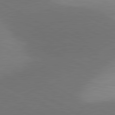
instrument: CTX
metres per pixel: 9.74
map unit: lApd
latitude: 81.0269
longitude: 127.9178
